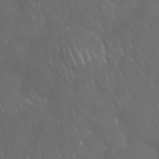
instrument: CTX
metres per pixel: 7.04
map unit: Nhu
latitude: 28.1389
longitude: -66.6112
